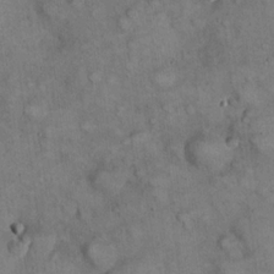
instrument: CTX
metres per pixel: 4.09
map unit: eHh
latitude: 22.2145
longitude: -61.0836
